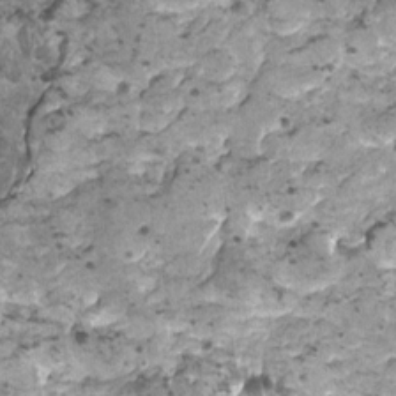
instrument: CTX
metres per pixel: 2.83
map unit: HNhu
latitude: 0.4790
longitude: 2.0283
